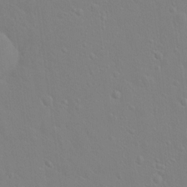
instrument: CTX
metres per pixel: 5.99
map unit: Hto
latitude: 17.4993
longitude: -39.7450
